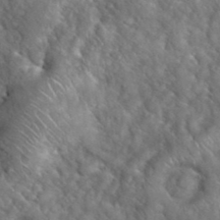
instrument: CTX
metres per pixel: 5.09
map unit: eHh
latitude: 39.5371
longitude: -57.6315
